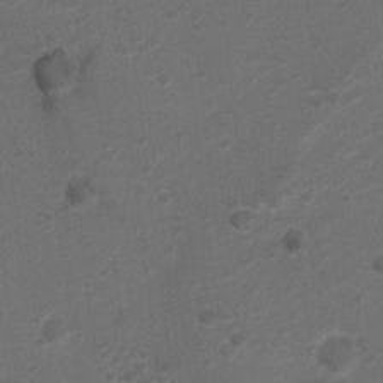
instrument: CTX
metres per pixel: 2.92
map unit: Ht
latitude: 1.0269
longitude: -25.7260
